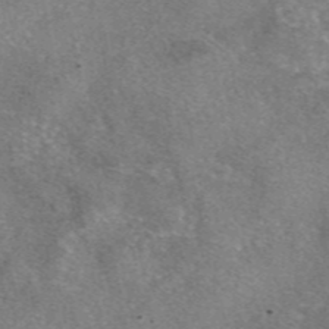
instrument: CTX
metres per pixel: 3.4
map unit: eAb
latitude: 46.8002
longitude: 103.1998
